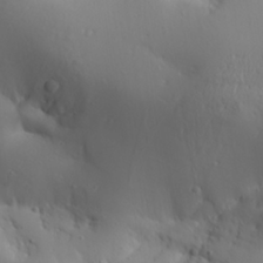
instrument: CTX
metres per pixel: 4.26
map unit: Aa
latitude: 30.4979
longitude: -132.4979
